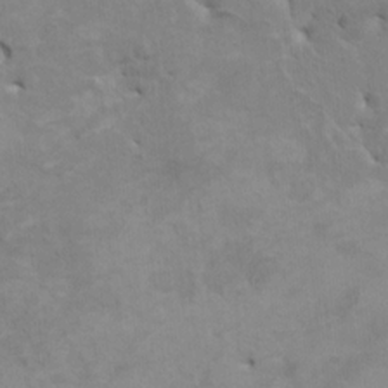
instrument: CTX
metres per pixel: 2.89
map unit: HNhu
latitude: 4.3845
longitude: -4.2145
